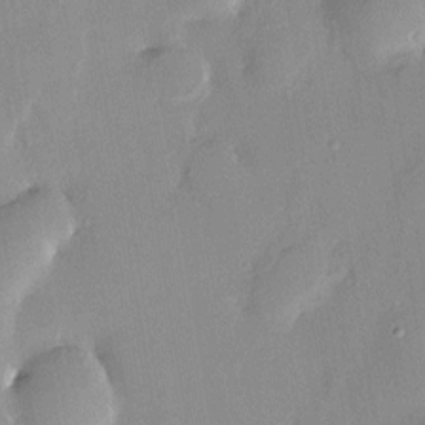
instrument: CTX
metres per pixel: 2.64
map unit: HNhu
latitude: 4.2145
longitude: 14.3307
